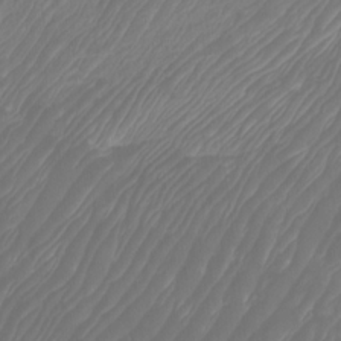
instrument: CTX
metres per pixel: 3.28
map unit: Htu
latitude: -6.0661
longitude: -74.7246
